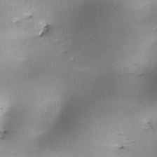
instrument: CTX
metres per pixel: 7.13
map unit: lAa
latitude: -10.3684
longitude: -124.6112
